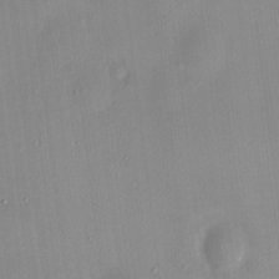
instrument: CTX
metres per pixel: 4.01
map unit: HNhu
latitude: 6.9703
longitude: 9.5588
